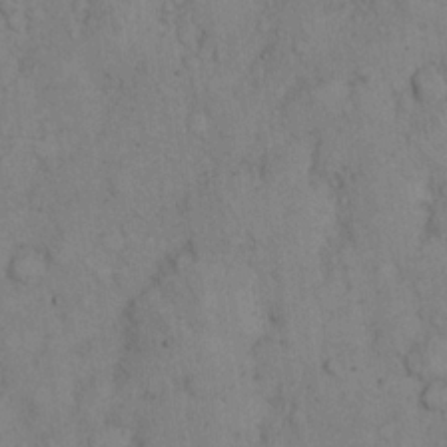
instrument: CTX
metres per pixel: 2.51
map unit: eHh
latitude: 16.6491
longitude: -63.2159
